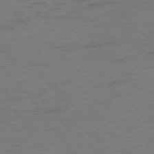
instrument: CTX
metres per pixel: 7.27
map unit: Ap
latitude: -75.3888
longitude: -73.1593
